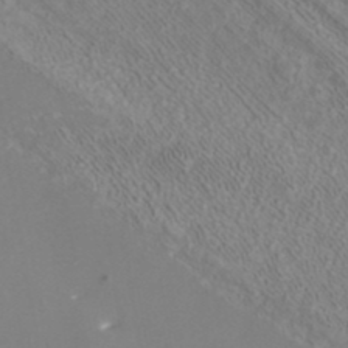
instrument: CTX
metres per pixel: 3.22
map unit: ANa
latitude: 40.0633
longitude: 22.3306
